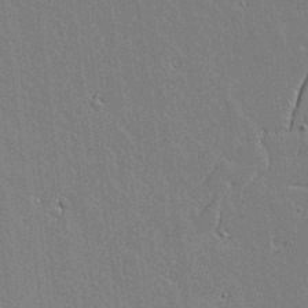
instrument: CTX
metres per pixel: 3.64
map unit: Aa
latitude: 18.2711
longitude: -126.9136
